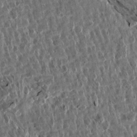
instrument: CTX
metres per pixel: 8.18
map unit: Aa
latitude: 13.8395
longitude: -144.1955
